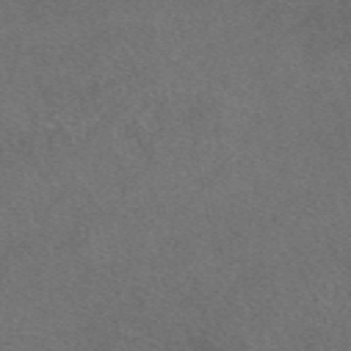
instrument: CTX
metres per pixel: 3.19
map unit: eAb
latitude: 48.3656
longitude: 107.8423
